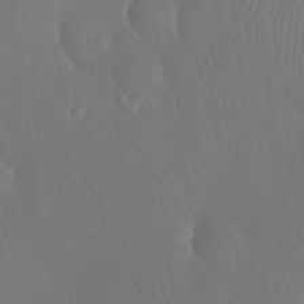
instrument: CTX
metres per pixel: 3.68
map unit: Ht
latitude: -11.9178
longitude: -43.6127
